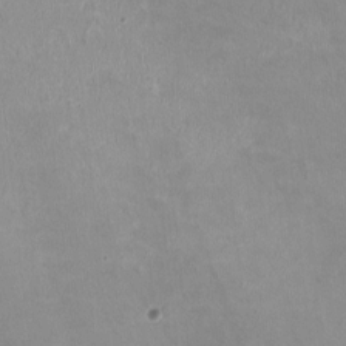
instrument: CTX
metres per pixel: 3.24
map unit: HNhu
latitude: -0.6330
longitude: -3.4048
